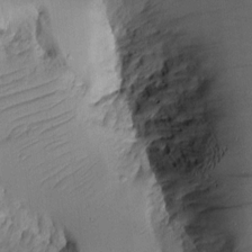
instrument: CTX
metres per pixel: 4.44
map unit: Aa
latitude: 9.9906
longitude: -127.1025
